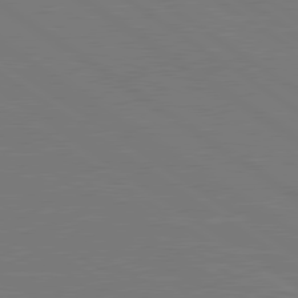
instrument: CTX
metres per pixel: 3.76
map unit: lApd
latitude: 79.8584
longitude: 163.5210
